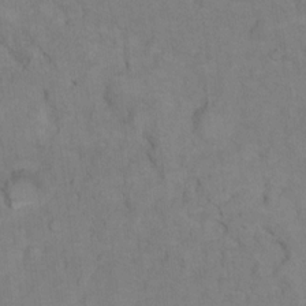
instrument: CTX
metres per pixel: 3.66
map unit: Hto
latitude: 7.4237
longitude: -37.5749
